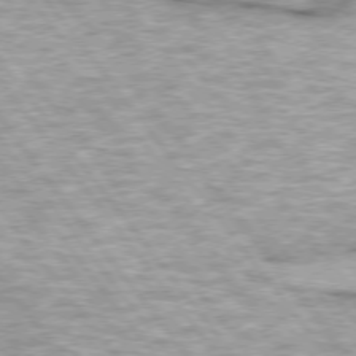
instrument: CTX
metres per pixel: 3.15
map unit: lApd
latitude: 74.8002
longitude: -48.8002
